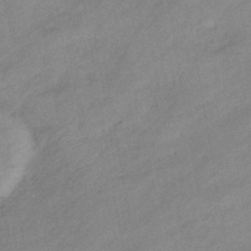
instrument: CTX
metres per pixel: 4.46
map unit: eHb
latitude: -41.0486
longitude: 83.9556
